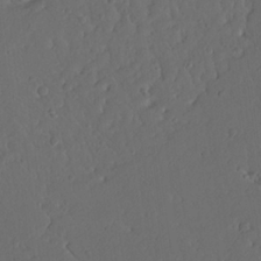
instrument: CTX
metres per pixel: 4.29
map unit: Nhu
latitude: 22.0633
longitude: -72.4412
